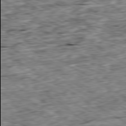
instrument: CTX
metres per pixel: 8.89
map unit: Ap
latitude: -80.2173
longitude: -89.9906
